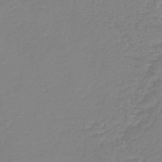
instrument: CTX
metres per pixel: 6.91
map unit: lHb
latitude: -44.8975
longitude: 60.0850
